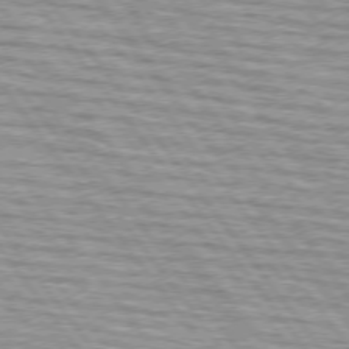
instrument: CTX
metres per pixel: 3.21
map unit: lApd
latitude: 74.5735
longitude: -76.0444
